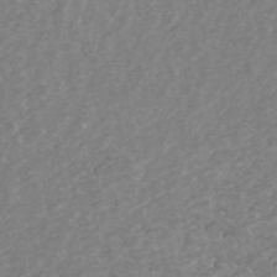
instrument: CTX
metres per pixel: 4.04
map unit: ANa
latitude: 44.6490
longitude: 24.8597
